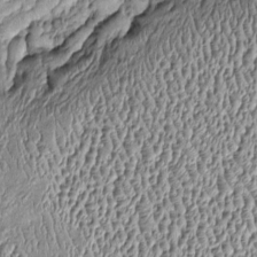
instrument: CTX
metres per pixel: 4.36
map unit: Htu
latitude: -6.3306
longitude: 156.8408
